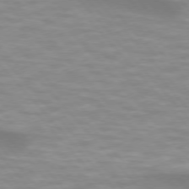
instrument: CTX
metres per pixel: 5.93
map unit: lApd
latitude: 74.5735
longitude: -61.1403
